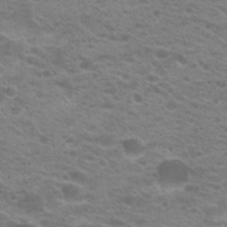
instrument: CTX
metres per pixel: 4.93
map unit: Hto
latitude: 21.1403
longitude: -37.3293
